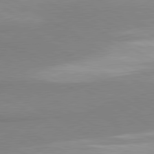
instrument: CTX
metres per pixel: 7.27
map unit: lApd
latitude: 80.3656
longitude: -179.1215
